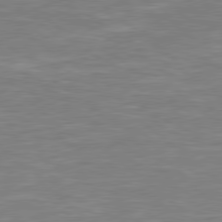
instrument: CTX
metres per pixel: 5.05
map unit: Hpe
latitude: 78.9136
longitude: -125.4804
